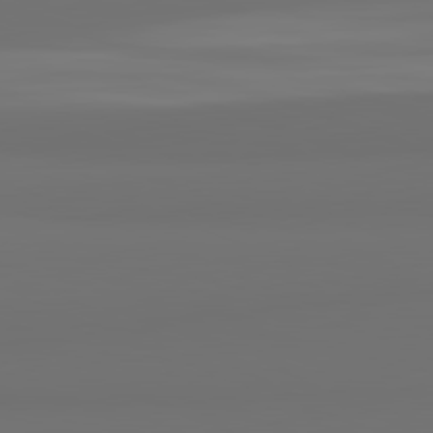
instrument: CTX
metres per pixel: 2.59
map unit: lApd
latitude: 82.1577
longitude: 163.4454
